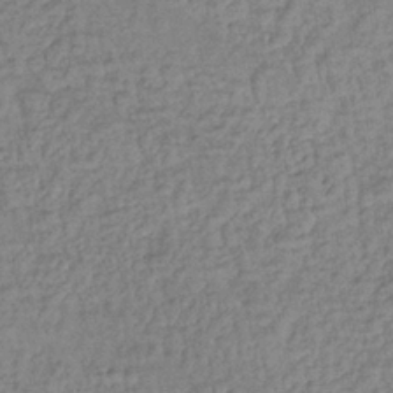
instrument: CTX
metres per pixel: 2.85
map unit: lHb
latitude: -35.9745
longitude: 66.3495
